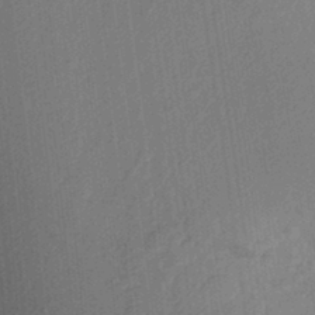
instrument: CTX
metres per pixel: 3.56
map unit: Aa
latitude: 24.0822
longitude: -147.5560
